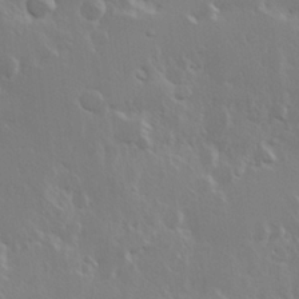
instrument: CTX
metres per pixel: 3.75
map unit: Hve
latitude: 23.7827
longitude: 145.6722
